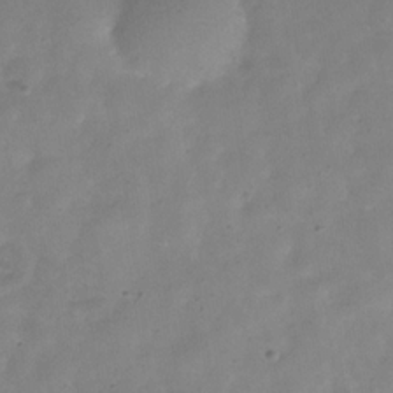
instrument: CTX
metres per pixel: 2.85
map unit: Hve
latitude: -32.5574
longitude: 92.9920
